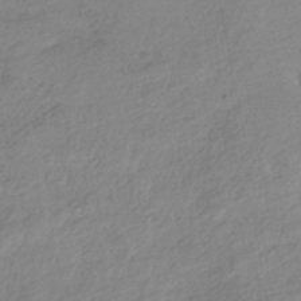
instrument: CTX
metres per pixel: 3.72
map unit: HNhu
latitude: -40.5385
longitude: 94.4251
